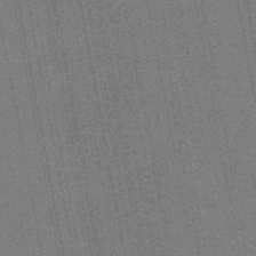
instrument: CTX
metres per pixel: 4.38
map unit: HNb
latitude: -45.0864
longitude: 52.7841
